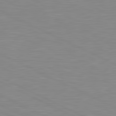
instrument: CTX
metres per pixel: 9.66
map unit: lApd
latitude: 81.4048
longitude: -172.0822
